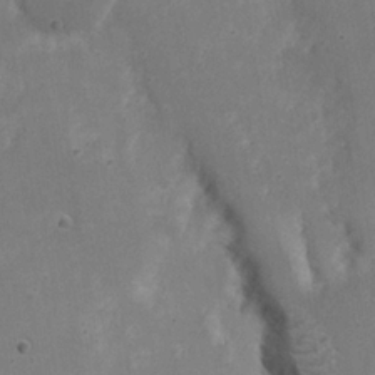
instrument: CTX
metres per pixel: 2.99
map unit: Nhu
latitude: 21.4805
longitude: -71.6883
